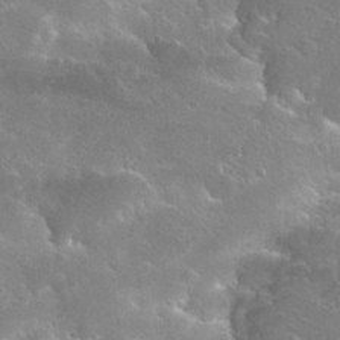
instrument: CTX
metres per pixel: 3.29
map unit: Hto
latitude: 26.8569
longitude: -39.8961
